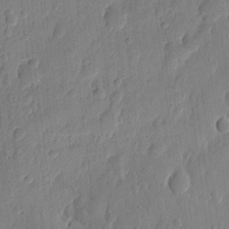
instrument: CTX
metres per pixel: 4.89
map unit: eHh
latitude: 7.1592
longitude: -73.5749
